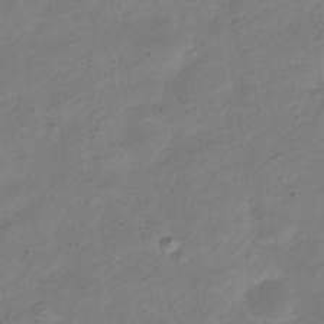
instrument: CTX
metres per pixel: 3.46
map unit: Nve
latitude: -24.2172
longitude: 106.3684
